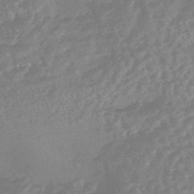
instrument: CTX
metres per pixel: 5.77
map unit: HNhu
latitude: -45.5777
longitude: 91.9178
